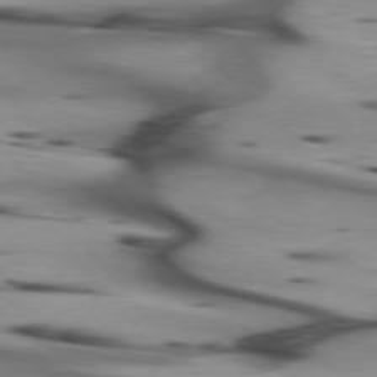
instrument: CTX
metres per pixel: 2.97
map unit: lApd
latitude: 75.4238
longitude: -65.8583
